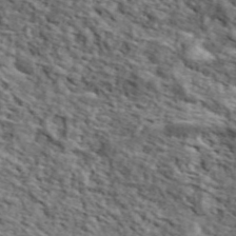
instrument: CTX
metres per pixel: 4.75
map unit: lHvf
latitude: 37.6883
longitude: -87.1592
